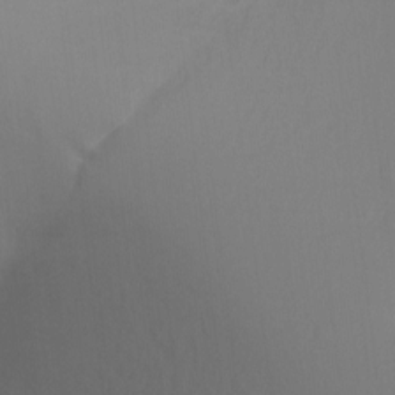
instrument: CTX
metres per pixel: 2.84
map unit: Ht
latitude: -9.0486
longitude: -37.4805
